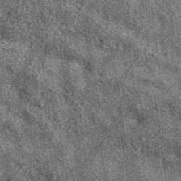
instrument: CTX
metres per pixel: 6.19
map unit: eAb
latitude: 36.6490
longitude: 108.0472
